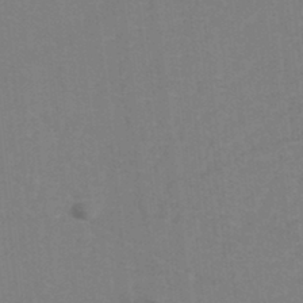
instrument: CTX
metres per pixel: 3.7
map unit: eHh
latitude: -42.3873
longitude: -32.7057
